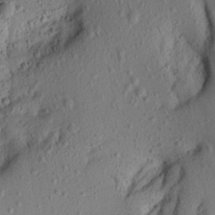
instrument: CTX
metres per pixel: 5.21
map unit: Aa
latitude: 15.3671
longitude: -142.7057
